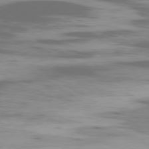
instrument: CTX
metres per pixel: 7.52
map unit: Ap
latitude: -78.8786
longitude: -92.7624
